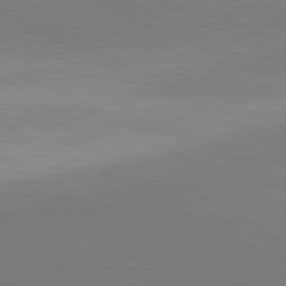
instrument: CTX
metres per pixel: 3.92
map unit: lApd
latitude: 80.6490
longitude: 127.0108
